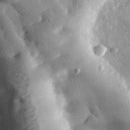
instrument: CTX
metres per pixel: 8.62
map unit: eHh
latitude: 31.2537
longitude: -80.6490
